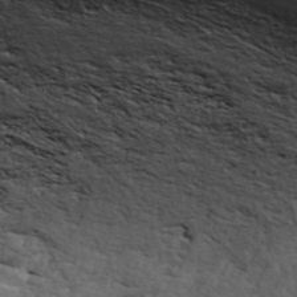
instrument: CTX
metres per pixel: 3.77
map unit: ANa
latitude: 42.7624
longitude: 47.0675
